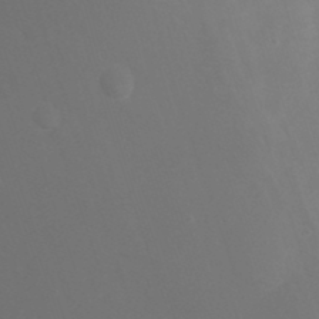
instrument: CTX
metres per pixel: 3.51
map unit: Nhu
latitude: -7.6344
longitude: -76.9136
